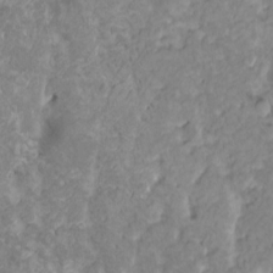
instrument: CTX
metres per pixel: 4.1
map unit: HNhu
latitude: 1.9339
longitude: 7.7477
